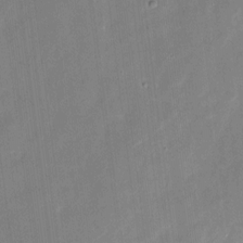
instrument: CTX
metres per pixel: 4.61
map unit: eHh
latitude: 9.7828
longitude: -70.6679
